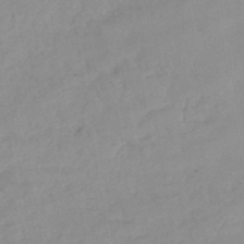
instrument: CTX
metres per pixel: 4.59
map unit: eHb
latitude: -44.4629
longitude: 84.8596
